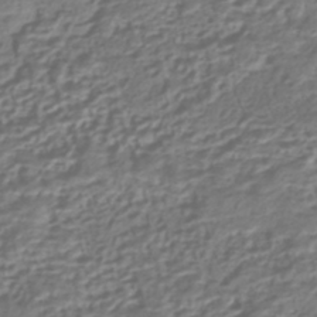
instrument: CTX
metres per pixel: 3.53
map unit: HNhu
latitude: -43.0297
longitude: 107.0865
